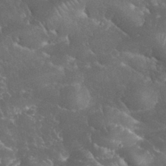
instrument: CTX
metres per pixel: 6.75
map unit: eHh
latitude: 34.0444
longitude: -64.1767
